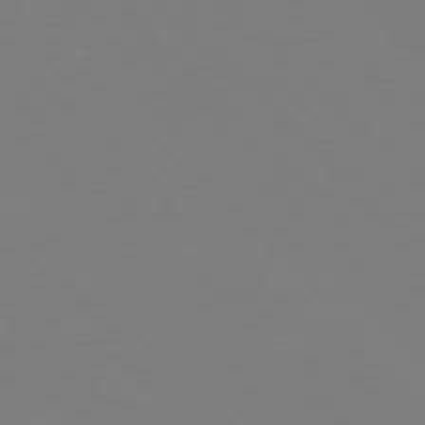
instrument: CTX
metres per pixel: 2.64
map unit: Hpe
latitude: 77.4615
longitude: -167.9528
